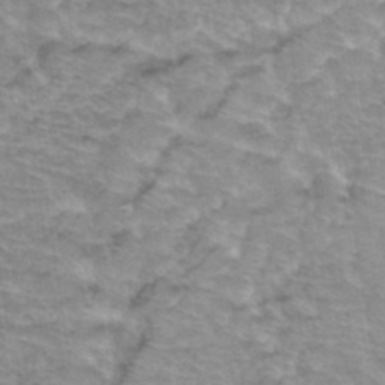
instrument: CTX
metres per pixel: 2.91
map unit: Hto
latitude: 37.4427
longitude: -43.5560
